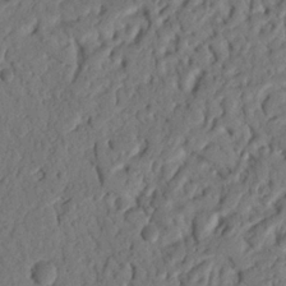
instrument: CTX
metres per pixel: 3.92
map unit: Nhu
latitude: 20.5357
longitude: -77.8961
